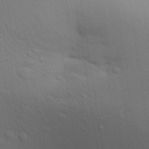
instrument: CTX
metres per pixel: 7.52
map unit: Aa
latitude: 31.7639
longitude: -146.1767
